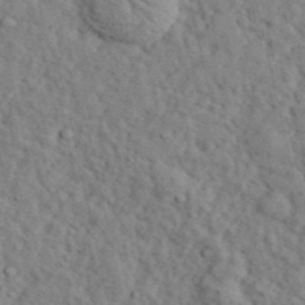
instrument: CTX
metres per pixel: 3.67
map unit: eHh
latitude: 35.7260
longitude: -78.4790
